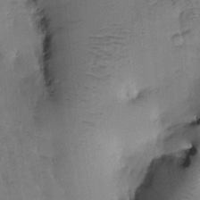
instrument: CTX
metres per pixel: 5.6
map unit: Htu
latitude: 0.0444
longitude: 172.9353
